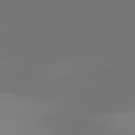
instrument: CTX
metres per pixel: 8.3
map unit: lApd
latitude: 82.1199
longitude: -149.6883
